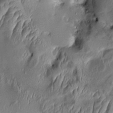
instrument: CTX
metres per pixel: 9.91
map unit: Aa
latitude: 9.2537
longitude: -131.9340
